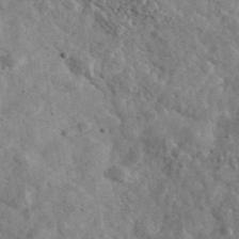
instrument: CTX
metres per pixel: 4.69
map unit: Ave
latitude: 39.6316
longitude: -107.7450
